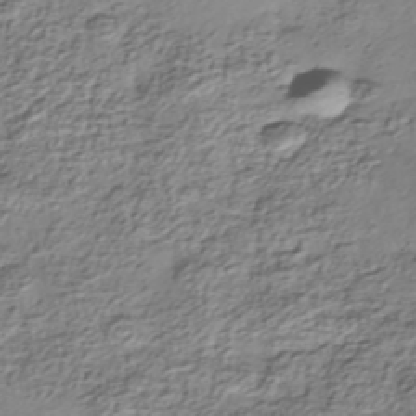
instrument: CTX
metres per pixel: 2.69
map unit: Nhe
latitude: -38.6330
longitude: -147.9151
